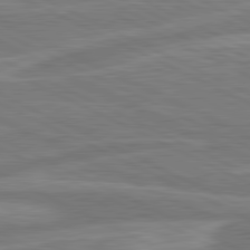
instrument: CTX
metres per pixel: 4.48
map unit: lApd
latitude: 81.0458
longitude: -174.9892
